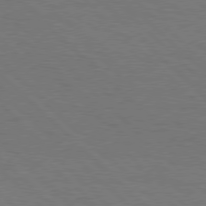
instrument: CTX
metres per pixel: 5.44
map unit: Hpe
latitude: 77.4426
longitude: -155.4237
